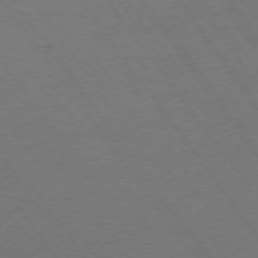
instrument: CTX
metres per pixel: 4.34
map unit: Ap
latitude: -75.9178
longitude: -65.3104
